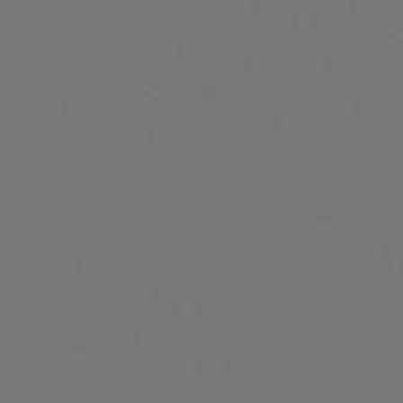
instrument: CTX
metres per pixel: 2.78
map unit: eHh
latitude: -63.6155
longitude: 52.7841
